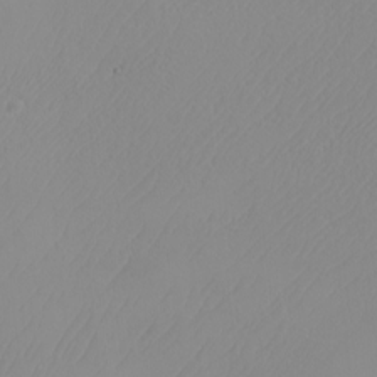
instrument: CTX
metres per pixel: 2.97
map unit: Nhu
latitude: -7.5021
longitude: -89.8206
